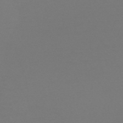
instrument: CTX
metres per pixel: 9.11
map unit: HNb
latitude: -51.5966
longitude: -43.9150
